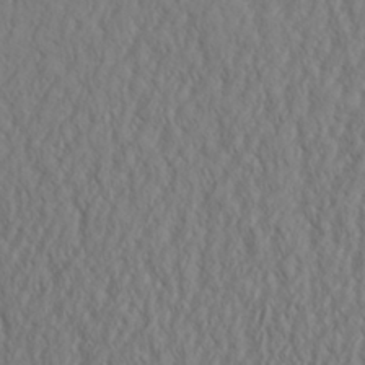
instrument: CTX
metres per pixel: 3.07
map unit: Aa
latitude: 31.1781
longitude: -142.8380
